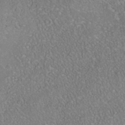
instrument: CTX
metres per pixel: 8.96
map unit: Nhe
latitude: -38.5385
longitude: -119.2537
